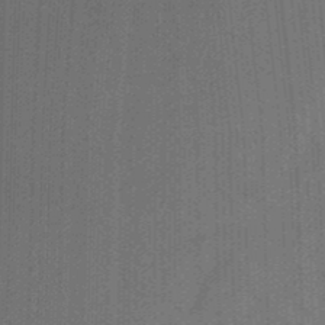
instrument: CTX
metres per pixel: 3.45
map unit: ANa
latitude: -37.9745
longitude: 94.9919
